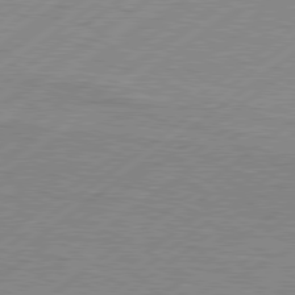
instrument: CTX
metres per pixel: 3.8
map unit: Hpe
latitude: 79.2537
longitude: -120.8191
